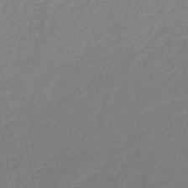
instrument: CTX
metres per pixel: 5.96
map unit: lHb
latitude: -45.8989
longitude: 74.0472
